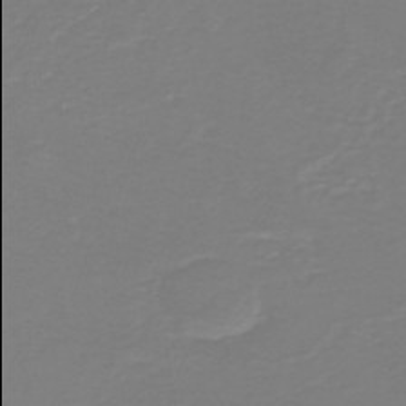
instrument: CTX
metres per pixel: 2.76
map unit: HNb
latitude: -46.2928
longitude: 54.0094
